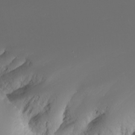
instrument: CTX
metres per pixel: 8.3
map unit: Nhu
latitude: -7.0675
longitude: -79.7828
